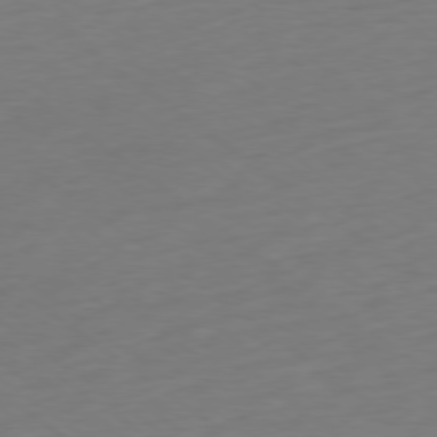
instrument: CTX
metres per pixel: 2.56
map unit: Ap
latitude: -78.9352
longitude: -68.3278
